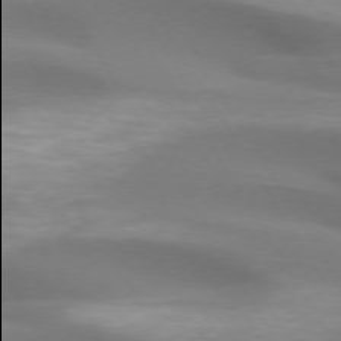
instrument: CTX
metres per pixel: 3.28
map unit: lApd
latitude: 73.8395
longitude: -49.9906
